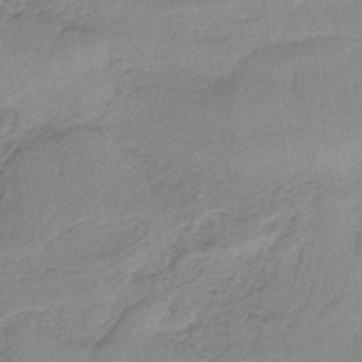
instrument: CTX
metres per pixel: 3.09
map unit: HNb
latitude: -34.2739
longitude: 59.5399
